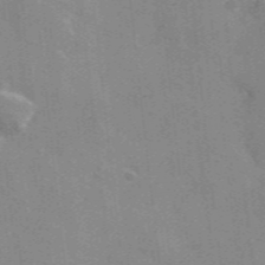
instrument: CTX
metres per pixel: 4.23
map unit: lHvf
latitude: 36.1956
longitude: -90.8191
